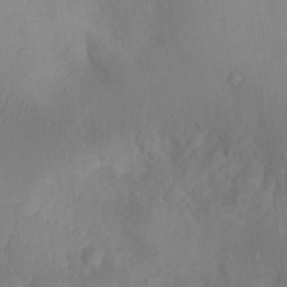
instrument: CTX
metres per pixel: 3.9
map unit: Nhu
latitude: 12.0633
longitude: -27.6694
